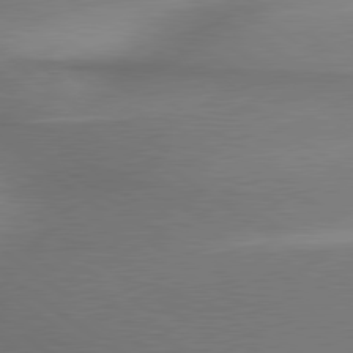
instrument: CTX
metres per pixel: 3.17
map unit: lApd
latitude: 79.7828
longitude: 179.4832
